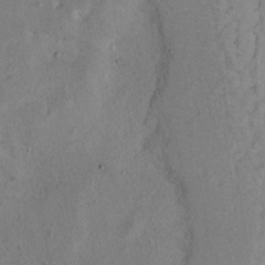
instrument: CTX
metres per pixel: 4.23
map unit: Ht
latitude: 10.1767
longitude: -31.9528
